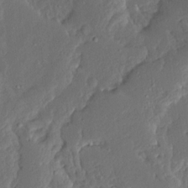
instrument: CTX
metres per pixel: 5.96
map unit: Ave
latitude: 14.1767
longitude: -137.8961
